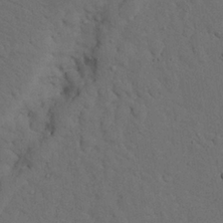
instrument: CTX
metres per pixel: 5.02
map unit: Nhu
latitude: 25.6316
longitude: -72.6113
